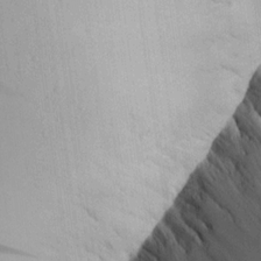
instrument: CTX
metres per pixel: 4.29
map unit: Aa
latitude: 16.3089
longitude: -146.0255
